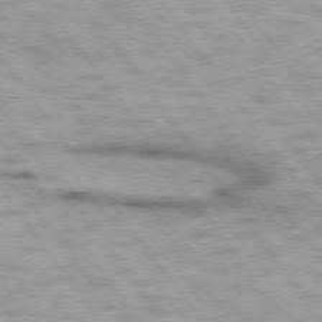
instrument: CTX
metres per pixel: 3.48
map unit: lApd
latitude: 74.8947
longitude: -48.2522
